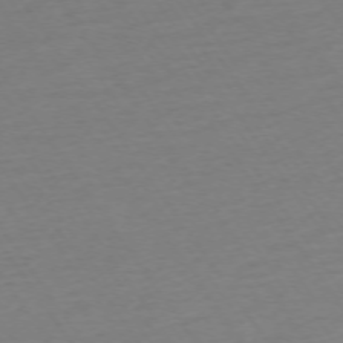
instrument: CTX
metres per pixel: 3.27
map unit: Ap
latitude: -74.0850
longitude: -83.9150
